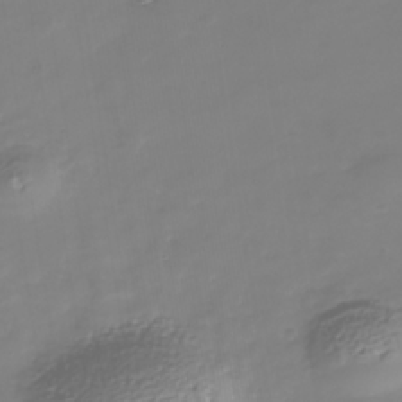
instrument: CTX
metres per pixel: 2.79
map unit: Nhe
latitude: -36.9163
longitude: -90.0822
